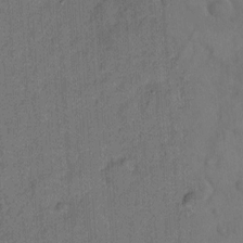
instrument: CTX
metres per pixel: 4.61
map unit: Hto
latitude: 8.1200
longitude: -61.3859
